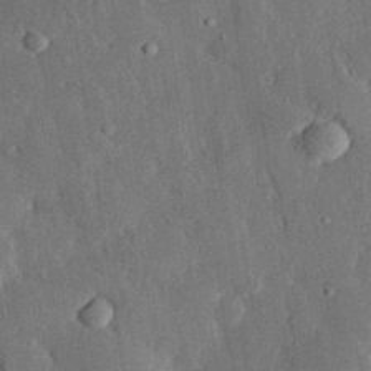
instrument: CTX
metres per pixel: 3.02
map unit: eHh
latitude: 29.8961
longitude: -80.4412
